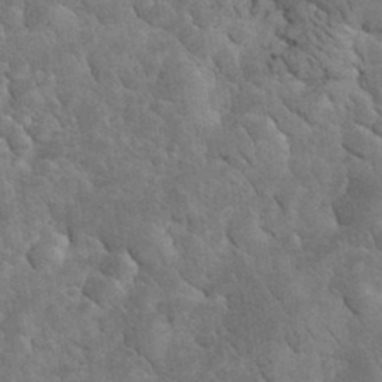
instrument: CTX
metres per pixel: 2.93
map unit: eHh
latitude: 33.7450
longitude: -66.2144
